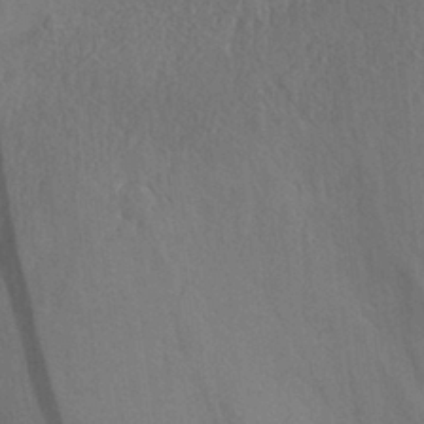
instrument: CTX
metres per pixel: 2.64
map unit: Aa
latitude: 29.8961
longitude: -133.6127
